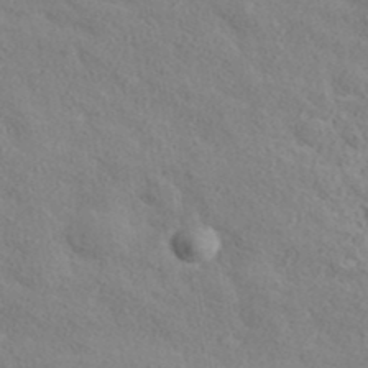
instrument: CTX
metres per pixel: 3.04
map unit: ANa
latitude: 39.2726
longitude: 21.1053
